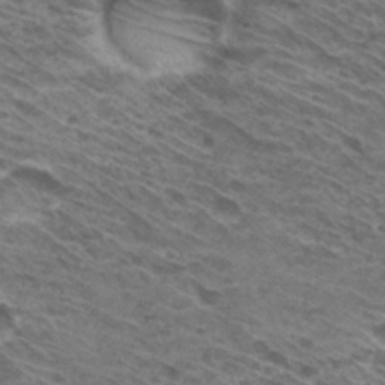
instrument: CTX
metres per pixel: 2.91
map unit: Hto
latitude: 30.5735
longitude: -45.1214
